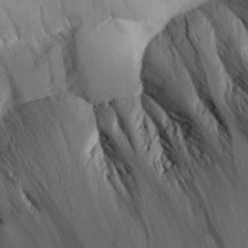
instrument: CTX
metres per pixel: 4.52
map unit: Aa
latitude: 25.6693
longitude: -133.1025
